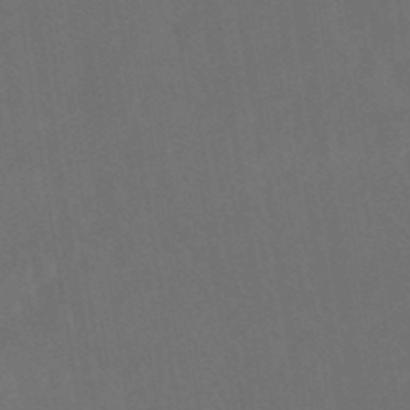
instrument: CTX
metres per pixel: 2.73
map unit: eHb
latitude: -49.9745
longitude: 84.0472
